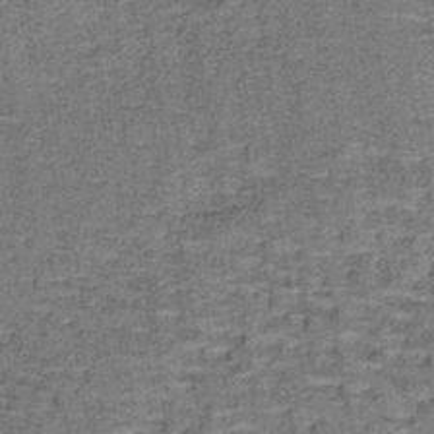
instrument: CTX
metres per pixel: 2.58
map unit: lHb
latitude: -40.2550
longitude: 57.9745
